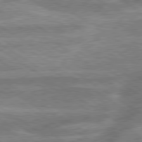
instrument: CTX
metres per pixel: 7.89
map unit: lApd
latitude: 79.7072
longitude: -170.2522
